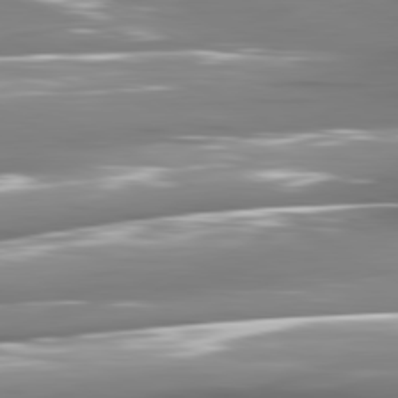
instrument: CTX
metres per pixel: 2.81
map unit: lApd
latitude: 81.3671
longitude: -144.7057
